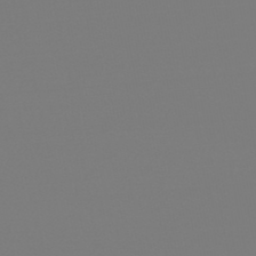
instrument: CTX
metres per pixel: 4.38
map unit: lHb
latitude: -46.2928
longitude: 74.6897
